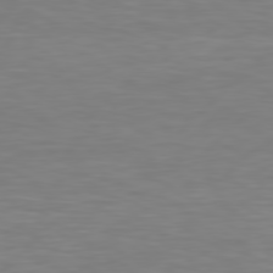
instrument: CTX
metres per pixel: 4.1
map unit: Hpe
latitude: 77.8961
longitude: -122.9136
